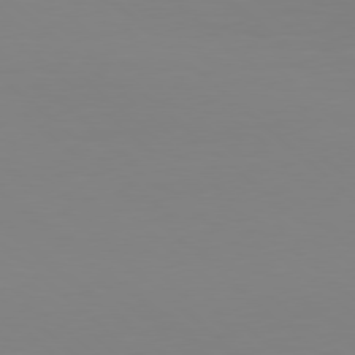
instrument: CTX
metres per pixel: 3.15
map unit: Hpe
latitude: 78.2523
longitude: -172.1010
